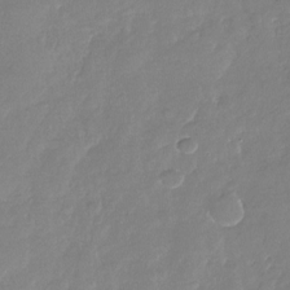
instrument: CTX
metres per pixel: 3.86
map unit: Nhu
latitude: -28.1795
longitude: -60.7435
